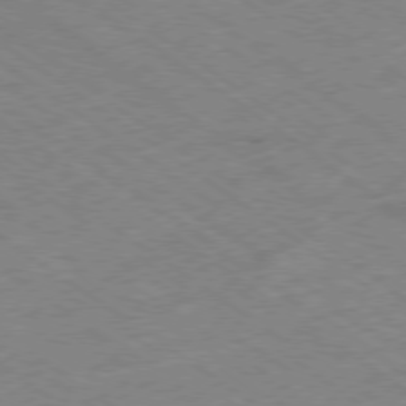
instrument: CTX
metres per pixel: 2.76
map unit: Hpe
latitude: -78.4440
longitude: -21.5560
